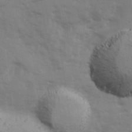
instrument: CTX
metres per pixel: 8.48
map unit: Ave
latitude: 13.1781
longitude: -102.8002
